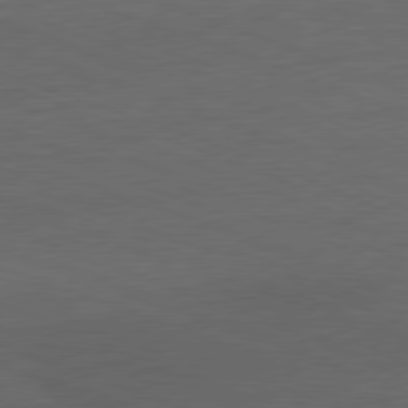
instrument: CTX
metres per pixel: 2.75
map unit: Ap
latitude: -78.0661
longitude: -72.5924
